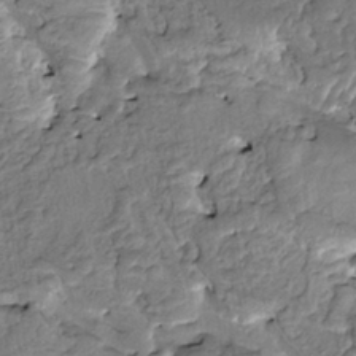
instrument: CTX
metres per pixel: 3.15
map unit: HNhu
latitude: 4.3467
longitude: 8.7463
